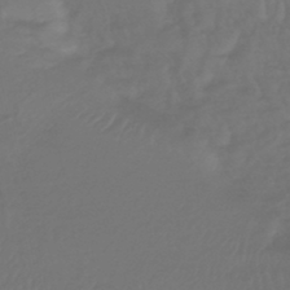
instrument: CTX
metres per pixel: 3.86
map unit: lHb
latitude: -43.8044
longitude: 78.1983
